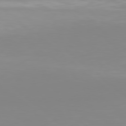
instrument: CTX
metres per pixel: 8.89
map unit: Hpe
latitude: 78.1200
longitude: -133.7072
